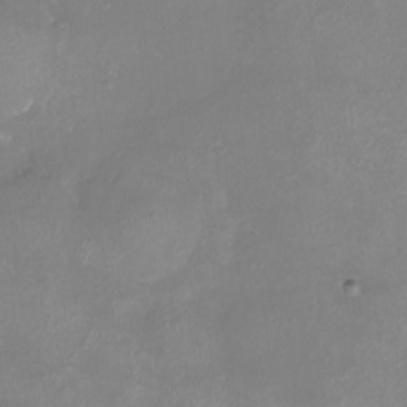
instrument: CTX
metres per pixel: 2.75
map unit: eHh
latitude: -6.8975
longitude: -77.9528
